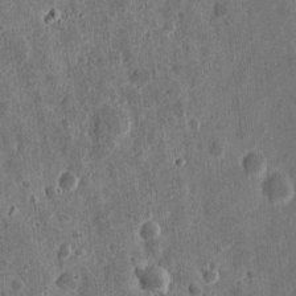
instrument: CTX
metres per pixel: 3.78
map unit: eHh
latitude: 11.7261
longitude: -73.6694
